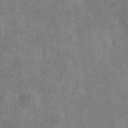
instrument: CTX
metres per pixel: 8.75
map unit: eHh
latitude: 4.8758
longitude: -71.5938
